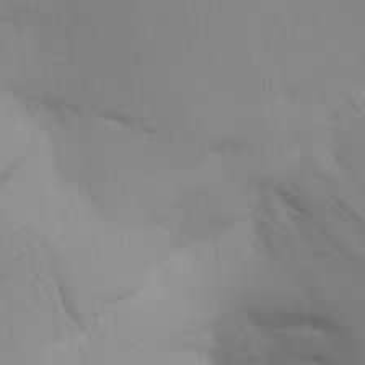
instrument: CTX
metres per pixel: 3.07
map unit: Aa
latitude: 16.1956
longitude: -147.6883
